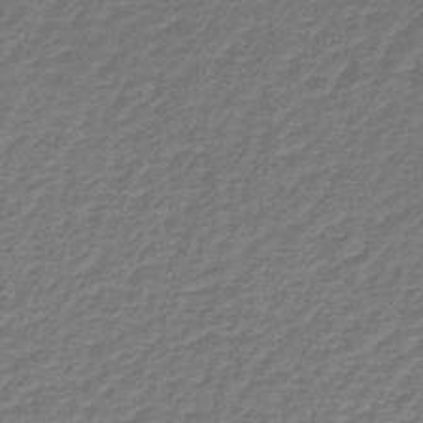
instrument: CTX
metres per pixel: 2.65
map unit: lHb
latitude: -38.1228
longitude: 56.9919
